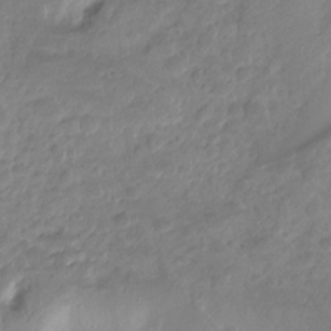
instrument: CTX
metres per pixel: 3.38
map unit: Ht
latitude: -10.1795
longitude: -39.8961
